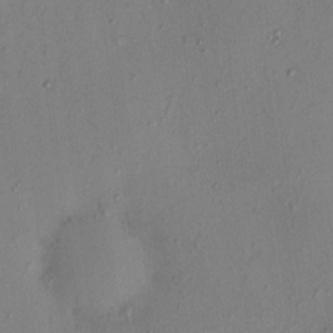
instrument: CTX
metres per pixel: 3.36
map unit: eHh
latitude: 0.1389
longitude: 16.8408
